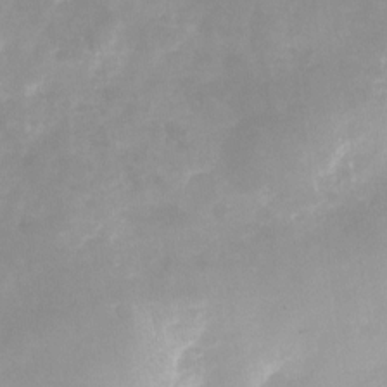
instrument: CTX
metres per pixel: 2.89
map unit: Nhu
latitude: -24.1417
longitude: -70.2144
